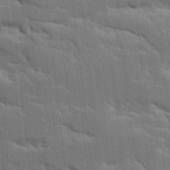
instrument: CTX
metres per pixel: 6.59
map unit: Aa
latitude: 10.5168
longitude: -125.8772
